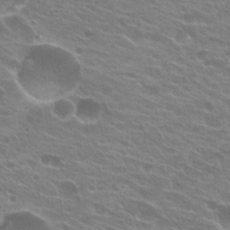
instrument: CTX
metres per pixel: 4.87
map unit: Hto
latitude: 23.3482
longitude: -37.5182
